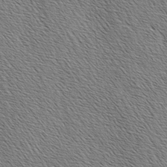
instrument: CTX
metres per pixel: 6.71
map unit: lAa
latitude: -3.7099
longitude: -121.9339
